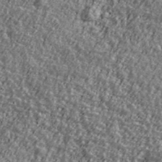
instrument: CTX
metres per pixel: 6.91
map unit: Ave
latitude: 42.4223
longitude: -113.5749
